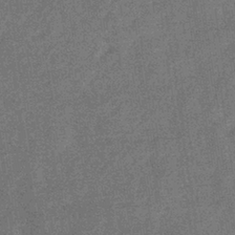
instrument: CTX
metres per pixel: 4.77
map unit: eHb
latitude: -35.7100
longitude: 78.3873
